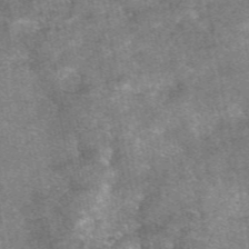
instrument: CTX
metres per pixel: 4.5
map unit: eAb
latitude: 47.4616
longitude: 121.4643
